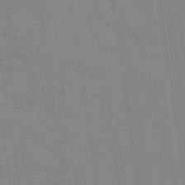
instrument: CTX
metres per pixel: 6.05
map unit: eHb
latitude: -36.5951
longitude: 76.3684
